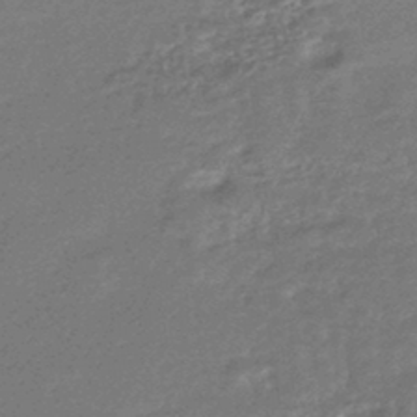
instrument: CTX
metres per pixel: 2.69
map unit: HNhu
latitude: -44.0094
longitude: 93.0675
